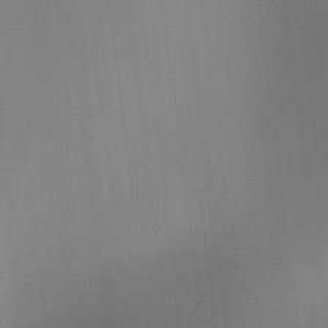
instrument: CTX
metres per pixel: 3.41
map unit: lAa
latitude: 5.3671
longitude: -112.4601
